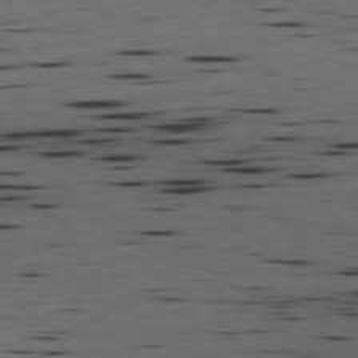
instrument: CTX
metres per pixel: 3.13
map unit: Ap
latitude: -79.8611
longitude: -100.1956
